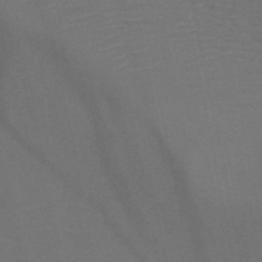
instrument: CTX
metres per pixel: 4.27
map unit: HNb
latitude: -46.9164
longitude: -44.8002
